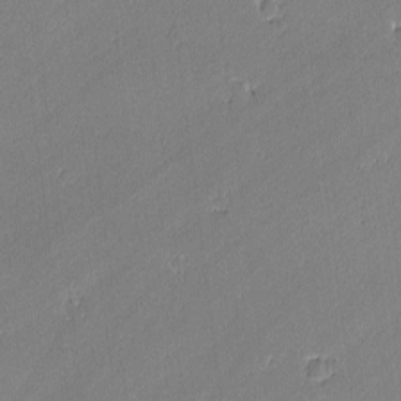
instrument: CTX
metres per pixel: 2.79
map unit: lAvf
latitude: -1.6533
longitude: -106.4979
